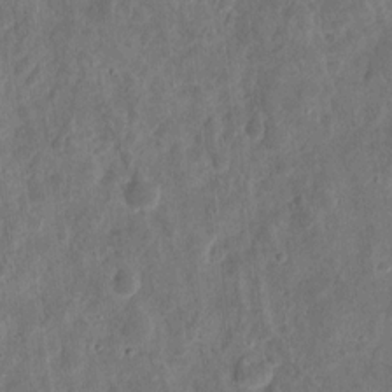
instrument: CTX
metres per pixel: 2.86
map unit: eHh
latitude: 11.5371
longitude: -73.4805
